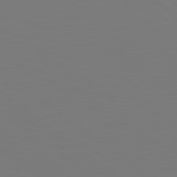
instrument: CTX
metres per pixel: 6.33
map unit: Hpe
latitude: 78.8191
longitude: -174.7624
